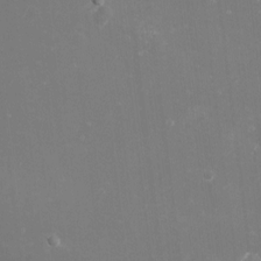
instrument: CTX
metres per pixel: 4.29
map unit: Nhu
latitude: -8.2928
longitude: -72.2522
